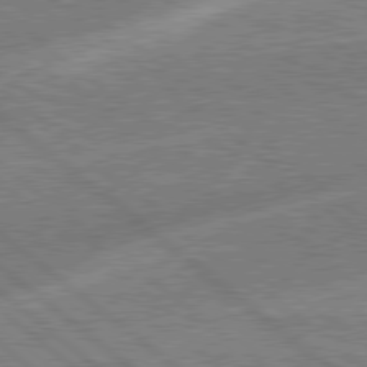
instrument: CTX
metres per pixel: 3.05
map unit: Hpe
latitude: 78.9892
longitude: -170.0255
